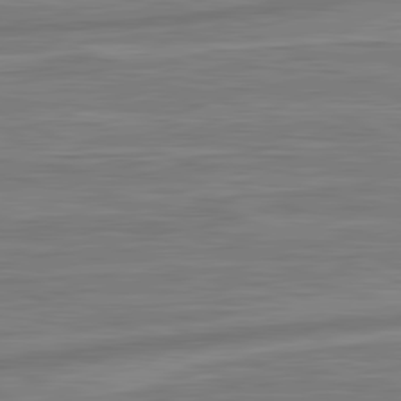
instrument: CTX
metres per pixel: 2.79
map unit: lApd
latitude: 81.6505
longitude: -175.3671
